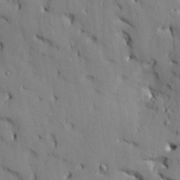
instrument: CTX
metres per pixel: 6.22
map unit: HNhu
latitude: 14.4223
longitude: 11.8045
